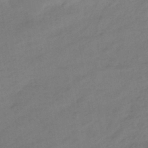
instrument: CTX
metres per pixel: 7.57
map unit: eHb
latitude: -41.3887
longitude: 84.6707
